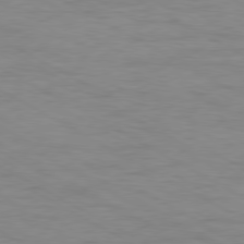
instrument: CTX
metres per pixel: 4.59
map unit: Ap
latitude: -80.4818
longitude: -51.4804
